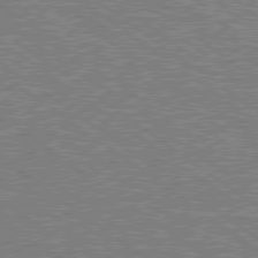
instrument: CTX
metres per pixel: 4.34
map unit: Hpe
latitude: 78.8191
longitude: -169.6127
